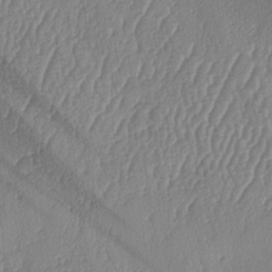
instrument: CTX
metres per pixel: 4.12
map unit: lAa
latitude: -7.8611
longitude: -129.5182
